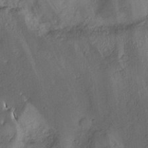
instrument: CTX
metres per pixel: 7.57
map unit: Nhu
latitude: -7.5210
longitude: -152.3279
